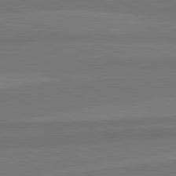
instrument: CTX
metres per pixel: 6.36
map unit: lApd
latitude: 82.7813
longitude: 157.5210
